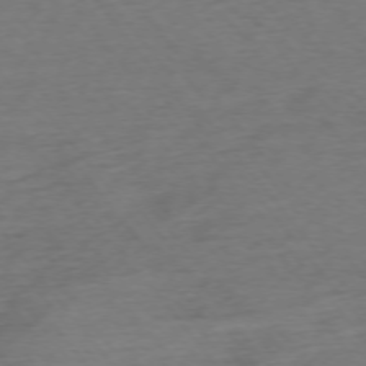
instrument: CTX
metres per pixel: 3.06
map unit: Ap
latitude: -75.1809
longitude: -70.8947
